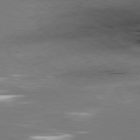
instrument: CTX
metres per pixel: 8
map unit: Ap
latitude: -79.7099
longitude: -91.9717
